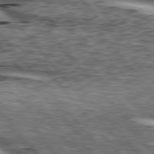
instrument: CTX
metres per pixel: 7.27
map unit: lApd
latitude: 75.8394
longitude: -82.2522
